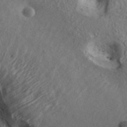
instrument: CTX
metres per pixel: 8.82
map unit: ANa
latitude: 40.4034
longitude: 18.0472
